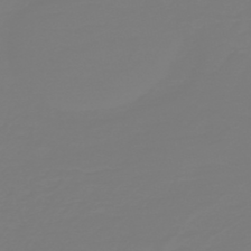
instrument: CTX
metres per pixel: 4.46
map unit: HNb
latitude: -46.4251
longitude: 51.9745
